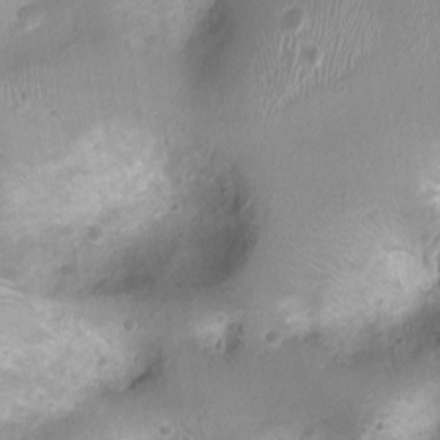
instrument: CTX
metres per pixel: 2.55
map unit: Ht
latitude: -1.5022
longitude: -16.5546
